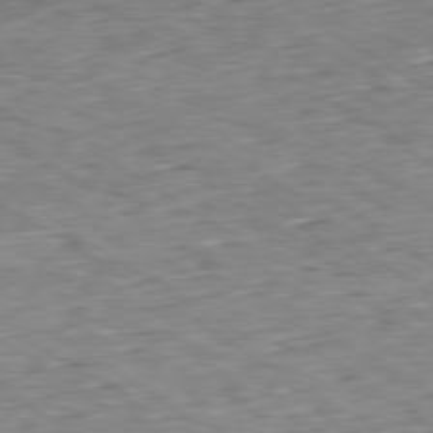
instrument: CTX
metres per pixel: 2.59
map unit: Hpe
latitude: -80.1606
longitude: 21.7477
